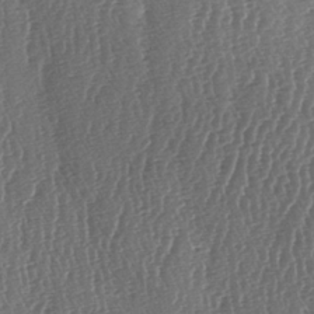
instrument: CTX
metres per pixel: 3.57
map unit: lAa
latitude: -7.1809
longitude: -129.6883
